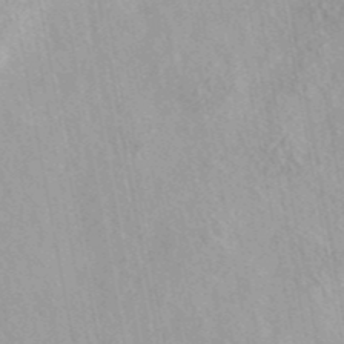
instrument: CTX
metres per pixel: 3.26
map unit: eAb
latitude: 44.1955
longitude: 115.1809
